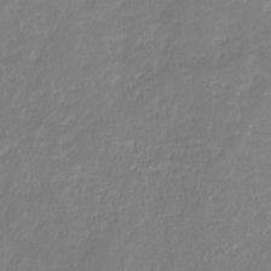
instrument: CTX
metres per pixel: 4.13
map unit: eHb
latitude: -31.5966
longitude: 67.2187
